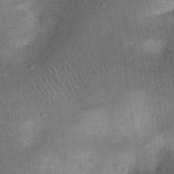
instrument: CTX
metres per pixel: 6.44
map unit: eHh
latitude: 24.0255
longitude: -70.8947
